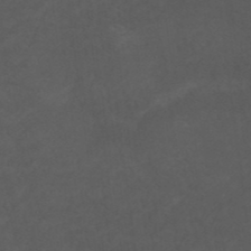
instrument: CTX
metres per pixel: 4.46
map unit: ANa
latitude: 39.3859
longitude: 23.7478
